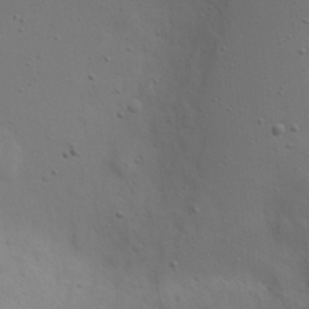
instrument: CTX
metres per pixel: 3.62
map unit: eHh
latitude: 23.0458
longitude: -69.4049
